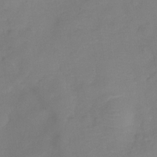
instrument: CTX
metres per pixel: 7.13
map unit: Hve
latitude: -32.7086
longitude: 93.0675
